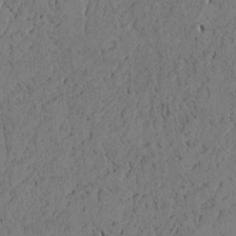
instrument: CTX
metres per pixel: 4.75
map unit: Htu
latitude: -3.4832
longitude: 169.0486
